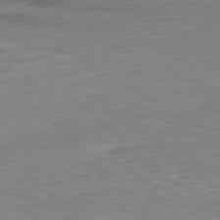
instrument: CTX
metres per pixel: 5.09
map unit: Ap
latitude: -81.0487
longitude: -95.5938
